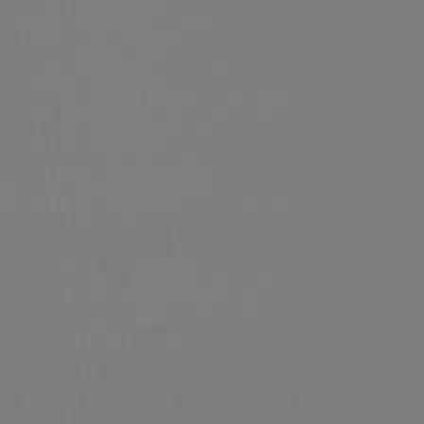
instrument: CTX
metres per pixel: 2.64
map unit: lHb
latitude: -47.4832
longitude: 69.5777
